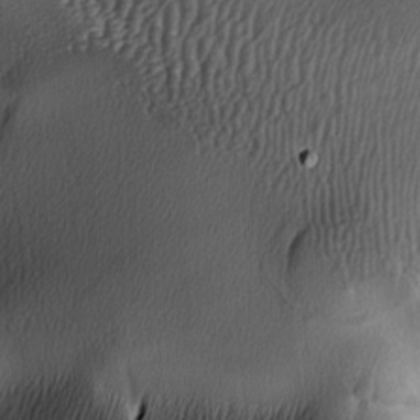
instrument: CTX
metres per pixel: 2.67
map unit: lAa
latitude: -6.4440
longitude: -123.0647
